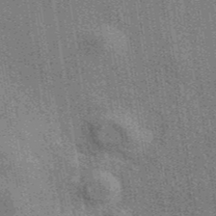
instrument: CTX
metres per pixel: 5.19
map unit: eAb
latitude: 40.4223
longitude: 107.3888
